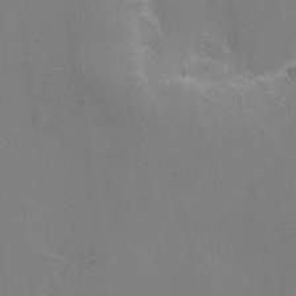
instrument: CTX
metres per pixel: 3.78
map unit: eHh
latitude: 6.0822
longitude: -66.0633
